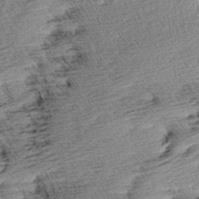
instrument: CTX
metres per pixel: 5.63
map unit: Aa
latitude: 8.1578
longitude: -139.8772
